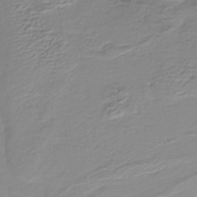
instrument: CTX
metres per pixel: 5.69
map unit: lHb
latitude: -40.9730
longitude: 52.0472
